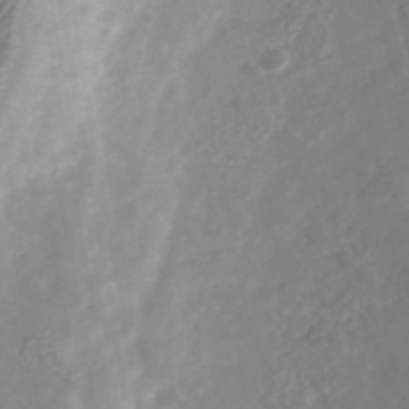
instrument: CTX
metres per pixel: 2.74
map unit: Nhu
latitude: -41.1242
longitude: -83.3859
